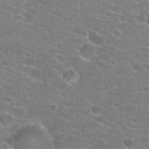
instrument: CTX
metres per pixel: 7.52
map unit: Hto
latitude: 22.9136
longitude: -43.8772
